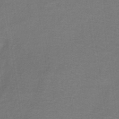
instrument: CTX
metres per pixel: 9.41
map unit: lHb
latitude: -38.3306
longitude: 58.1416
